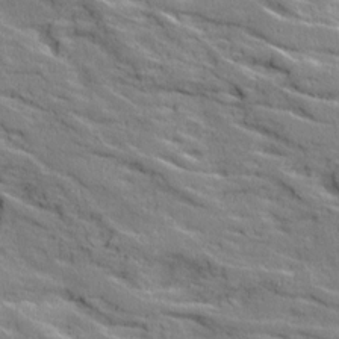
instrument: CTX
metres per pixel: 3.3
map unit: Ave
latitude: 18.9324
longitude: -135.9150
